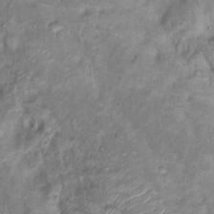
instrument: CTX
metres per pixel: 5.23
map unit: Nhu
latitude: 11.7450
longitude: -27.3671
